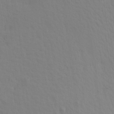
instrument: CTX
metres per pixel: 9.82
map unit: Aa
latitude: 18.4790
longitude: -143.9339
